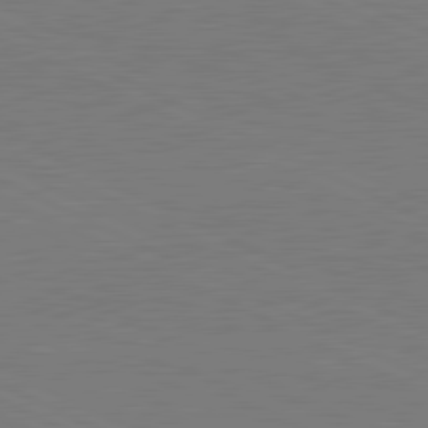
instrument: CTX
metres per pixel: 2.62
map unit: lApd
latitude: 81.1970
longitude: 150.0283
